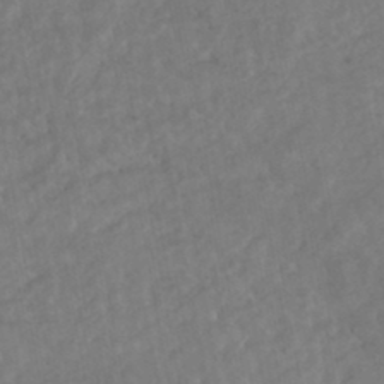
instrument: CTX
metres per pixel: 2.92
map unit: HNhu
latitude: -46.0850
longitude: 96.9164
